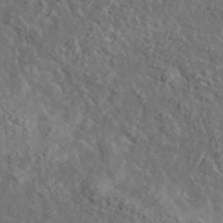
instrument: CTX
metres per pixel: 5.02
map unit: lHvf
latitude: 37.4805
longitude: -89.7072
